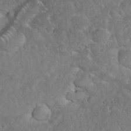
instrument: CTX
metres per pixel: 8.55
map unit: eHh
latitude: 35.9528
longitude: -63.3104
